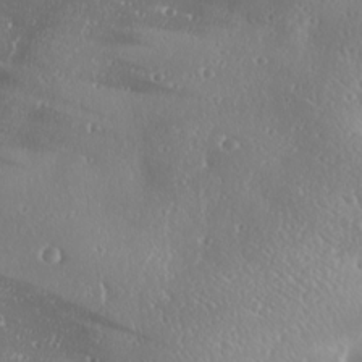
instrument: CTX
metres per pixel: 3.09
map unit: Ave
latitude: 18.7057
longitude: -137.7828
